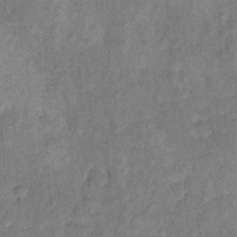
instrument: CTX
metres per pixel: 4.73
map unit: Hto
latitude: 10.6869
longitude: -61.7827
